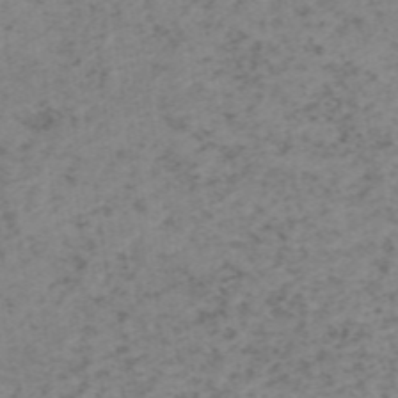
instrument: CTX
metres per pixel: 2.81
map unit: HNhu
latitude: -48.5952
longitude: 30.4629
